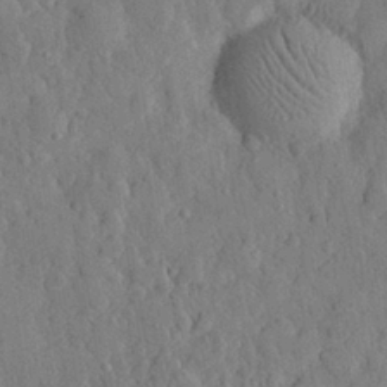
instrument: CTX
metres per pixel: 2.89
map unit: eHh
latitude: 28.4979
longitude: -76.0633
